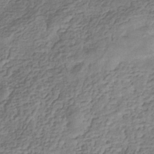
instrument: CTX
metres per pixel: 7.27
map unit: eHb
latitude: -34.5196
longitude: 79.8422
